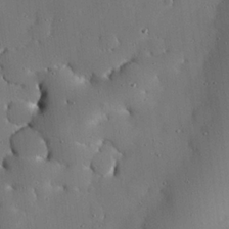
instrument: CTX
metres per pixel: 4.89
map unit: eHh
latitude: 22.6490
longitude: -91.1970
